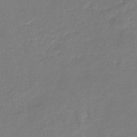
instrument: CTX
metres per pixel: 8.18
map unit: eHb
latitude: -38.3873
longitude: 75.8045
